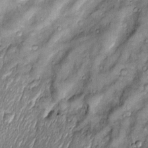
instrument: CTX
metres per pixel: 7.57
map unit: Htu
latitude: -6.4062
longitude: 158.7652
